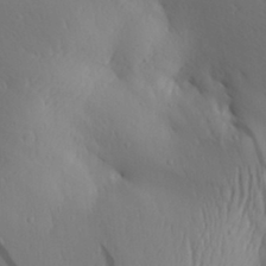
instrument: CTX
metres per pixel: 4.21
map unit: Aa
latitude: 30.1767
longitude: -141.4048
